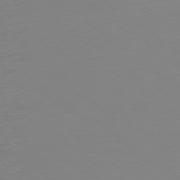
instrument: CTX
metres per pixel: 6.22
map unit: Ap
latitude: -79.2376
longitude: -67.6505
